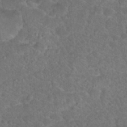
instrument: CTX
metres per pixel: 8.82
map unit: Hto
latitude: 18.5356
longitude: -34.1955
